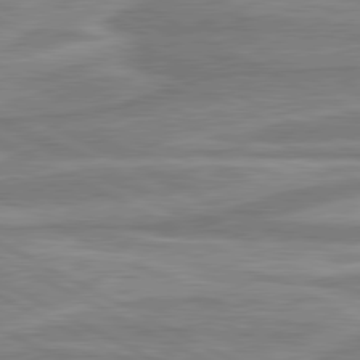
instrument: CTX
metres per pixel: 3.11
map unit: lApd
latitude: 80.5735
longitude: -174.3278
